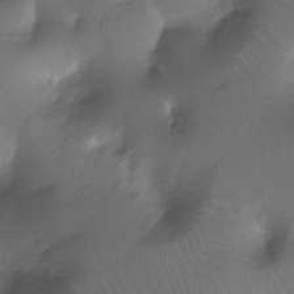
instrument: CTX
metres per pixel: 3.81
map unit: Ht
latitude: -11.6911
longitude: -45.0647
